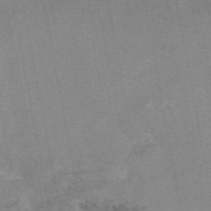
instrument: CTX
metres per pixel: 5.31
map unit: eAb
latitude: 48.6490
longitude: 103.6911
